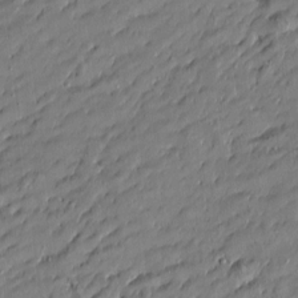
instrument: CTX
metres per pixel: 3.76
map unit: Htu
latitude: -6.7463
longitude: 177.6344
